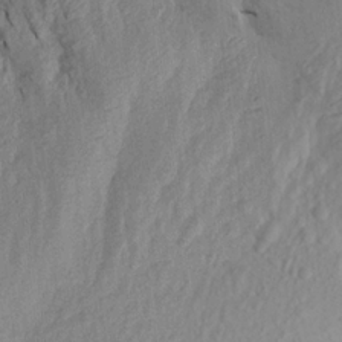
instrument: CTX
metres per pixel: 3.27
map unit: Aa
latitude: 18.4601
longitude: -146.4223
